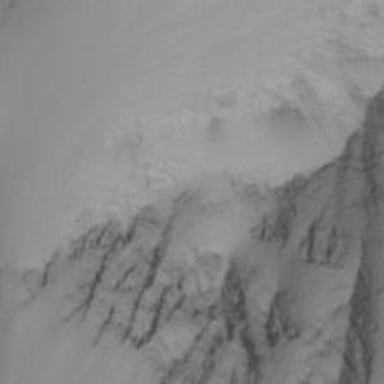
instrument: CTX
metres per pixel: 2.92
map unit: Nhu
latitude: -7.0675
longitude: -81.9528
